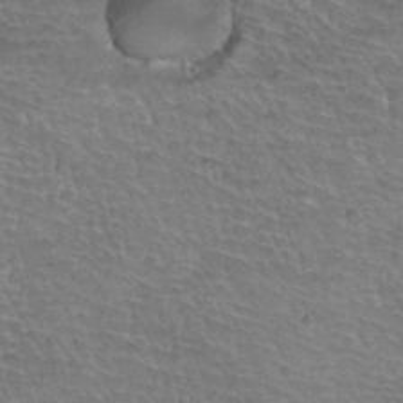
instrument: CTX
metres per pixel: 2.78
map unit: Hto
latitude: 35.5371
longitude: -44.2144
